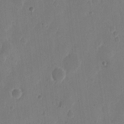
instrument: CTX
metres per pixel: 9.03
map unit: eHh
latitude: 10.8947
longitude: -68.4601
